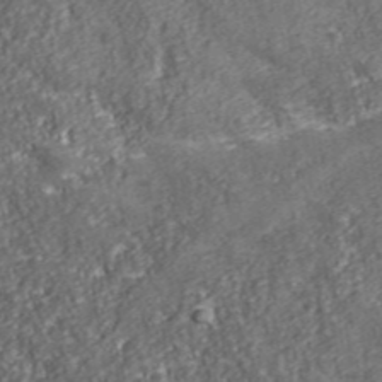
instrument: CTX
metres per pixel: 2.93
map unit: eHh
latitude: 43.3671
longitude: -91.9906
